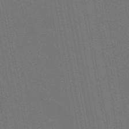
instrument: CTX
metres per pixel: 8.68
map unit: HNb
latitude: -50.4440
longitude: -47.1404
